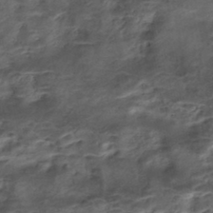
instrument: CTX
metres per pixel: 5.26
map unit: Nhe
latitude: -46.5951
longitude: 153.5588
